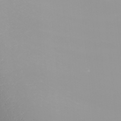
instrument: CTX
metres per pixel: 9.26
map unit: Nhu
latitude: -8.3873
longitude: -82.7057
